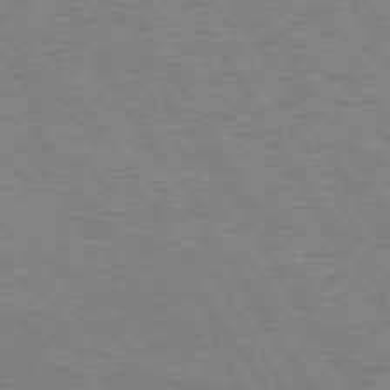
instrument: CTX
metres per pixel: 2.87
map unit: Hpe
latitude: 73.3482
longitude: -143.2348
